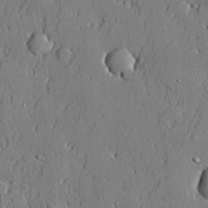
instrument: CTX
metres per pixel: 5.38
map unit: lHvf
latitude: 21.4616
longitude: 143.8611
